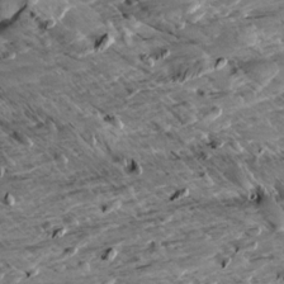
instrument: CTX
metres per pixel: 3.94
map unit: Aa
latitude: 9.8395
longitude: -141.4048
